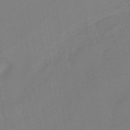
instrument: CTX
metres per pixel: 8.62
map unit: lHb
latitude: -45.4265
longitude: 76.8786
